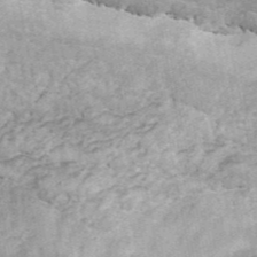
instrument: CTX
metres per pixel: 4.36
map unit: ANa
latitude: 44.8191
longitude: 45.4643
